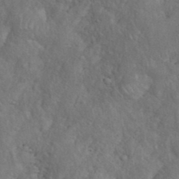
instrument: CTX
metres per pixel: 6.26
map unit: eHh
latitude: 38.1767
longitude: -57.5371
